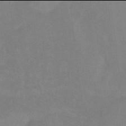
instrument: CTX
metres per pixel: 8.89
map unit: Ht
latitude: -6.0094
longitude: -35.8961
